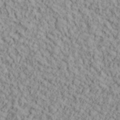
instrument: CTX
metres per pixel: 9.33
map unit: lHvf
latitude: 38.5924
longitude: -89.7828
